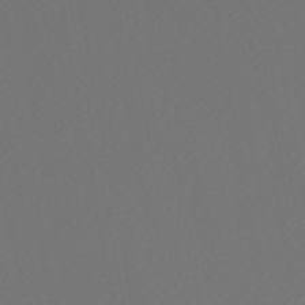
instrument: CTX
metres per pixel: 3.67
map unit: HNhu
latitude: -47.1431
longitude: 103.5966
